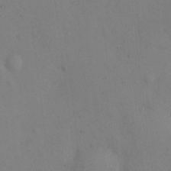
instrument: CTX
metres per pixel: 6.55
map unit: Hto
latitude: 11.5749
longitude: -61.2348
